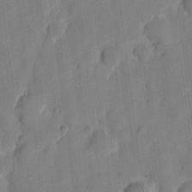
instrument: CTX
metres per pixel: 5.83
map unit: eHh
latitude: 7.9150
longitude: -66.4790
